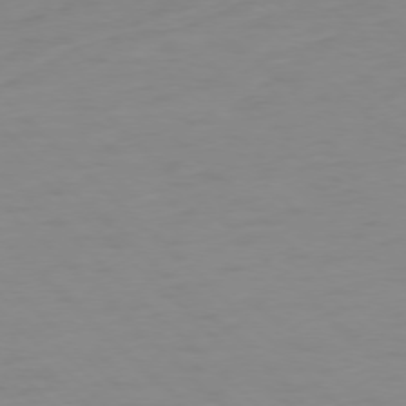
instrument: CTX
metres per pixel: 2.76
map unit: Ap
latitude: -77.2754
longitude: -78.1011
